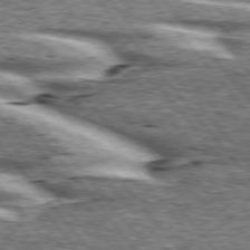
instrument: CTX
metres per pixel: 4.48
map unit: lApd
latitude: 76.1011
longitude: -81.8016
